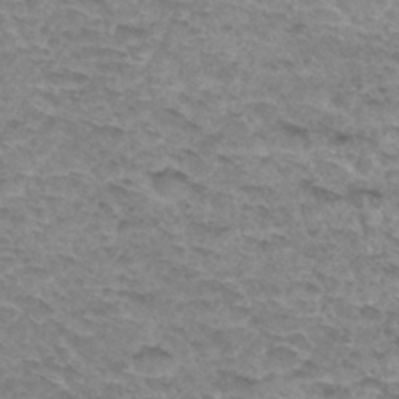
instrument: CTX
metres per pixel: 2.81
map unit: Hto
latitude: 31.7072
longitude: -48.0444
